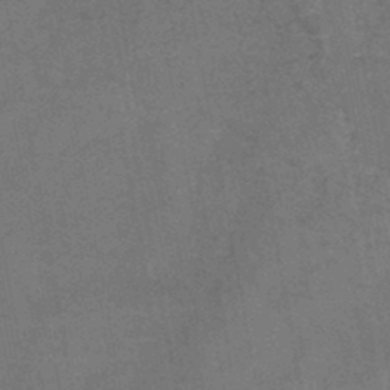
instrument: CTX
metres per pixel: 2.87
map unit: HNb
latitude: -45.0675
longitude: -37.4427
